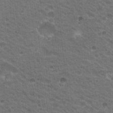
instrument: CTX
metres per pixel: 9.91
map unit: Nhu
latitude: 18.8758
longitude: -32.6679
